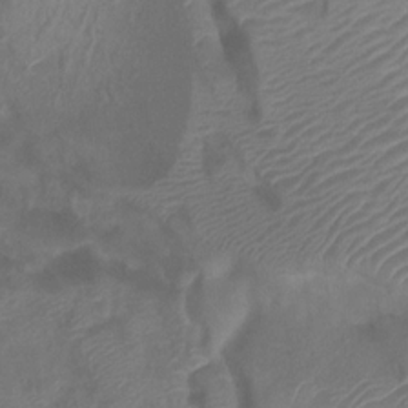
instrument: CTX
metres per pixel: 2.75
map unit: Htu
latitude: 2.1200
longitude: -21.3482
